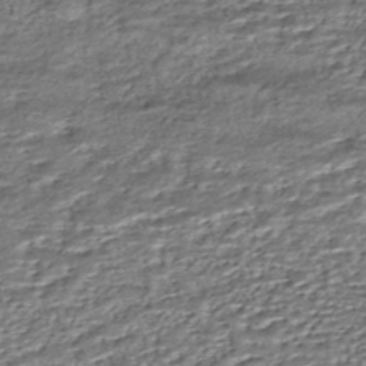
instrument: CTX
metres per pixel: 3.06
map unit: HNhu
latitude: -46.5196
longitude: 105.9745
